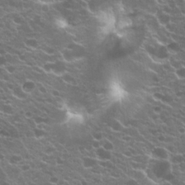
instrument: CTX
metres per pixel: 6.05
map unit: Hto
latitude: 20.5357
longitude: -35.1214
